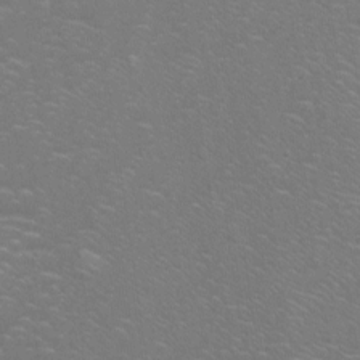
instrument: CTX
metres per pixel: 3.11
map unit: Nhu
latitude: -7.9745
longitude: -92.5545
